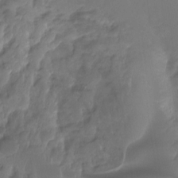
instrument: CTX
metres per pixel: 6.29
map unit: Ht
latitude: -14.6330
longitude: -56.8568
